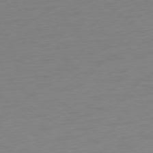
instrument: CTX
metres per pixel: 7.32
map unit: Ap
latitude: -78.6140
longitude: -68.6302
